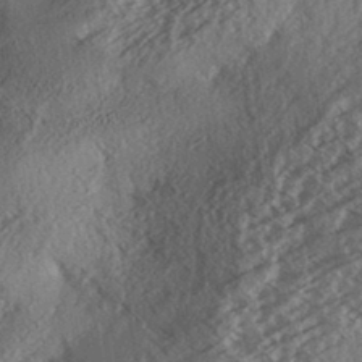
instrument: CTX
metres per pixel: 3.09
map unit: Aa
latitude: 32.9514
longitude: -139.9906
